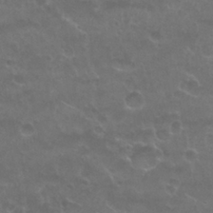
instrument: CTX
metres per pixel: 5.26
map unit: Nhu
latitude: 26.9136
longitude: -53.3482
